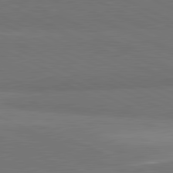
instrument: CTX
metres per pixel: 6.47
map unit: lApd
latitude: 81.7072
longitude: 157.2187
